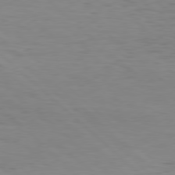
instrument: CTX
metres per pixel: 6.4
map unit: Hpe
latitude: 77.8205
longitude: -125.7260
